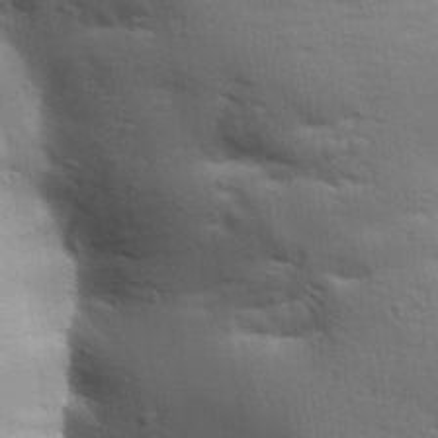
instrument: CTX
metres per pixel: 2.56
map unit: Aa
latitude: 32.8002
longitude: -144.9136
